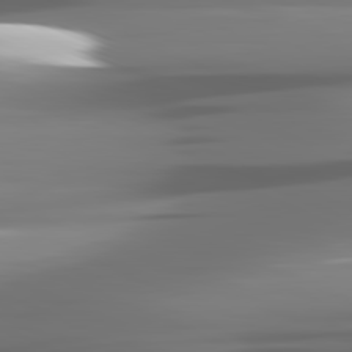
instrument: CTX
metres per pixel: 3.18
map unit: lApd
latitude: 81.4993
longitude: -142.4412
